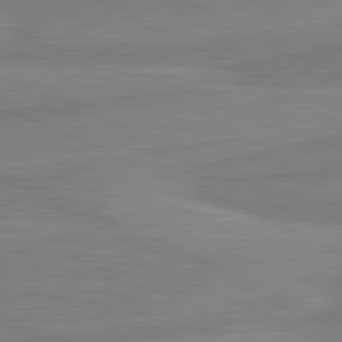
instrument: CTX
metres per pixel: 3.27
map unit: lApd
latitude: 81.8772
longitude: -172.6301
